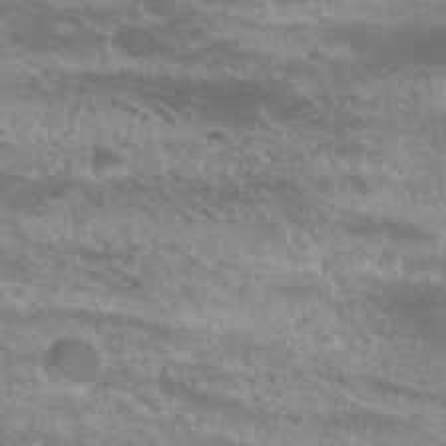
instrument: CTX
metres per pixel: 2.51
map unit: Hto
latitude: 25.3859
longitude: -38.7624
